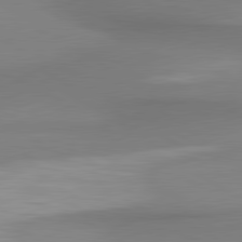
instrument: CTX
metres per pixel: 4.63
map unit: lApd
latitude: 80.8569
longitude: 175.0108
